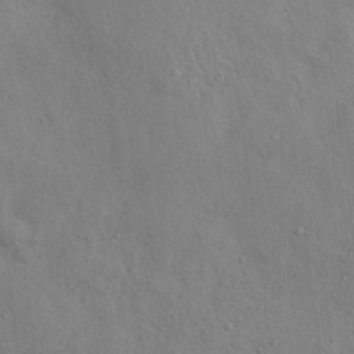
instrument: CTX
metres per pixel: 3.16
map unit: Nhu
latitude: 12.3090
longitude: -26.6869
